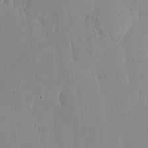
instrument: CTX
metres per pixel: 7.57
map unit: lHvf
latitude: 16.9703
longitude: -114.7624
